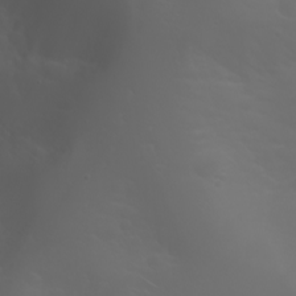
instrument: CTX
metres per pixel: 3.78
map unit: Nhu
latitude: -7.9178
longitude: -85.1403
